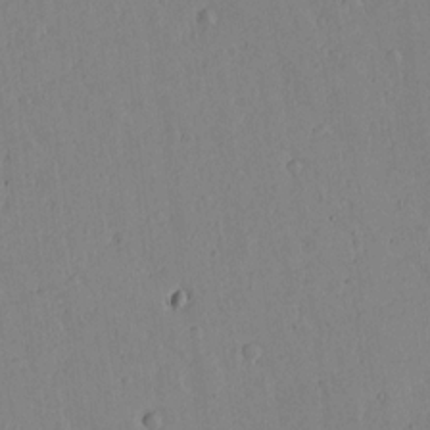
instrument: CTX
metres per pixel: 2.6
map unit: lAvf
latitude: 15.3671
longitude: -126.1011
